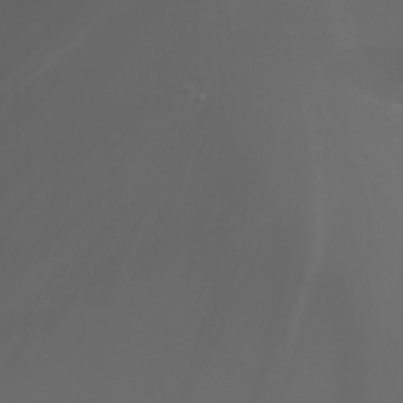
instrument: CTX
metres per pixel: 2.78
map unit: Nhu
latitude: -5.7666
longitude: -88.9325
